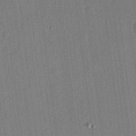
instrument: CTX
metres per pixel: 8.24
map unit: eHh
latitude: 16.1389
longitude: -69.6127
